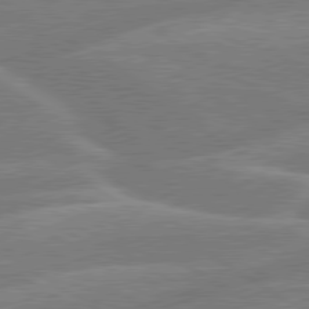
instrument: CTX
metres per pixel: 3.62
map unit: lApd
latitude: 79.6883
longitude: -131.5372
